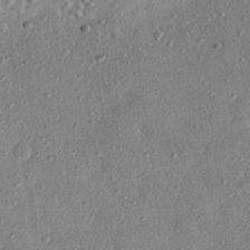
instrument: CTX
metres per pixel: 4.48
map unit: eHh
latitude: 24.6301
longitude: -78.5357
